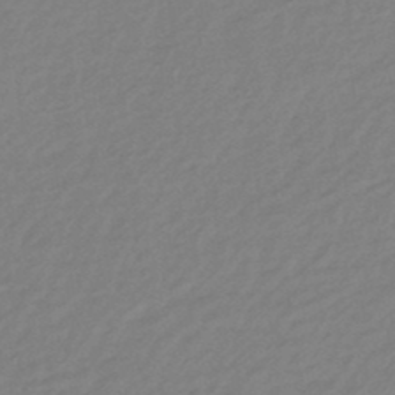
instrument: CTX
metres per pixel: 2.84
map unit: eHb
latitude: -44.5763
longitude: 89.5399
